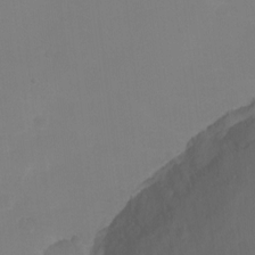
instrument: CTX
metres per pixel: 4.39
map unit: Ht
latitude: 0.0822
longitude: -35.1970
